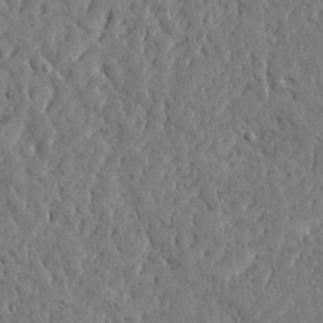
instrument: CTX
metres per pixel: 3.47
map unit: Ave
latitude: 15.2915
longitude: -139.8583
